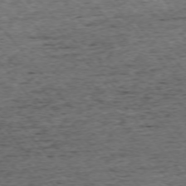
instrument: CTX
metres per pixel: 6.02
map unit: Ap
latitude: -75.1054
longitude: -92.2522
